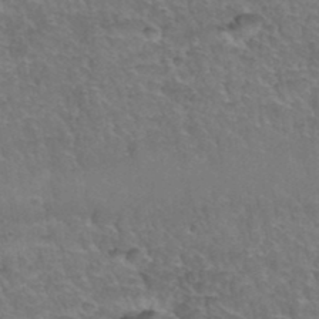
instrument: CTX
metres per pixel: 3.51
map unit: Hto
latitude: 35.4048
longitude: -47.0459
